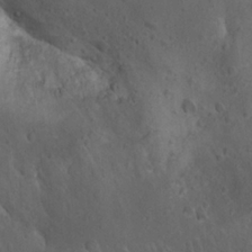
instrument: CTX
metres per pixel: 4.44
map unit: Nhu
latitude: 22.1578
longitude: -72.2334
